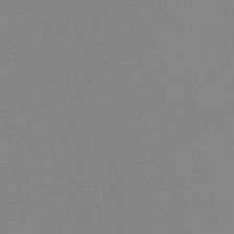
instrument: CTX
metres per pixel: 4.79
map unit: HNb
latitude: -46.0850
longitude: -43.4049
